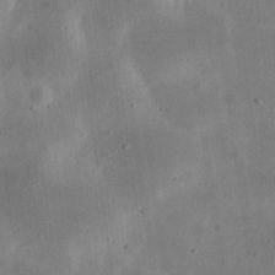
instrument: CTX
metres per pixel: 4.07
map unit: eHh
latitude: 23.7638
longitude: -68.8947
